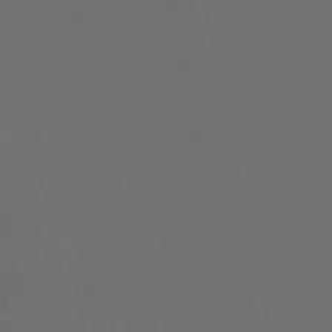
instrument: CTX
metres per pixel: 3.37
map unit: eHb
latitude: -50.9731
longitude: 70.2551
